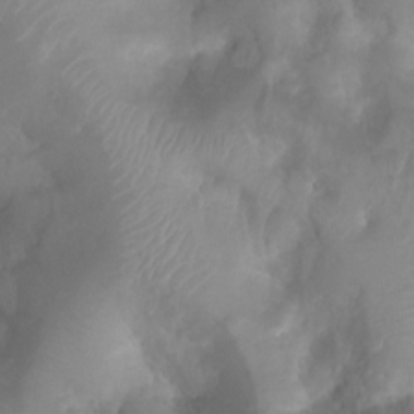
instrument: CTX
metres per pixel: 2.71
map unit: Htu
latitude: 3.7449
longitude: -21.5371
